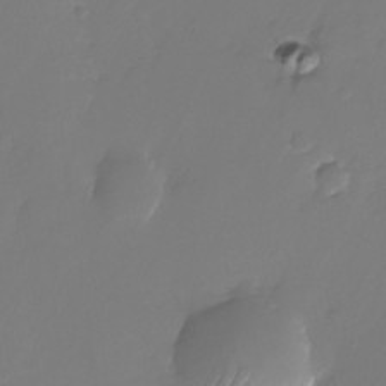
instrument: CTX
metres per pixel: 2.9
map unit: Nhu
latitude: -25.7855
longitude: -71.3670
